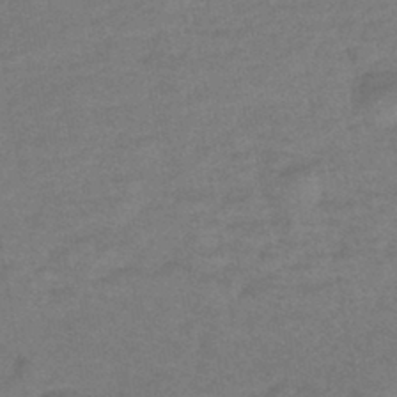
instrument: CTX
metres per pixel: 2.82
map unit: eHb
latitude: -43.1998
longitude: 85.8800
